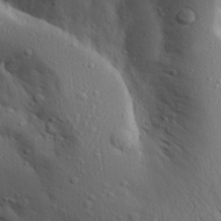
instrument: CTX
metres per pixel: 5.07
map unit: Aa
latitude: 22.9703
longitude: -146.4601
